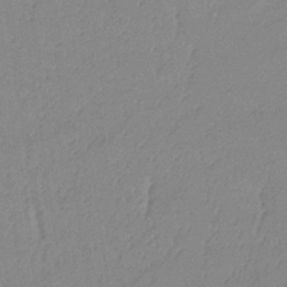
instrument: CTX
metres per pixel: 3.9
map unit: lHb
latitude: -34.6141
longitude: 69.9367
